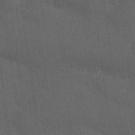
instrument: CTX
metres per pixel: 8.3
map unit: Nhu
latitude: 26.4979
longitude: -64.3467
